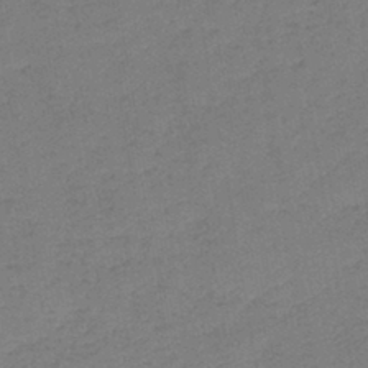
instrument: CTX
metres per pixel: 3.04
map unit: eHb
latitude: -41.9745
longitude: 79.5966
